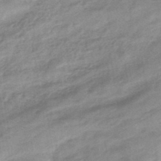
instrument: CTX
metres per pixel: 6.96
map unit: eHb
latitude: -44.1228
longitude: 85.0297
